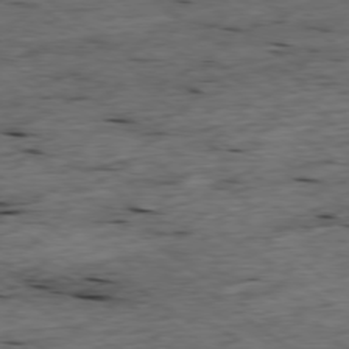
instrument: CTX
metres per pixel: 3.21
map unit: Ap
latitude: -78.7274
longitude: -89.7072
